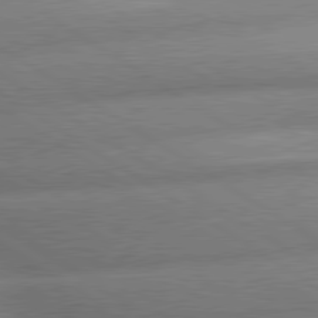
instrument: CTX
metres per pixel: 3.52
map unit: lApd
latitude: 80.1767
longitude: -161.8772
